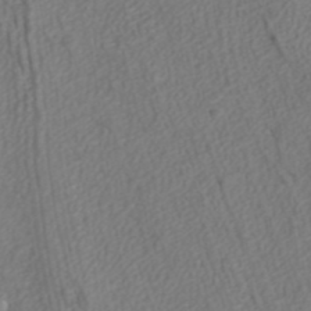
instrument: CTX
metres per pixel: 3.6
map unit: ANa
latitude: 41.8583
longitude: 27.7099
